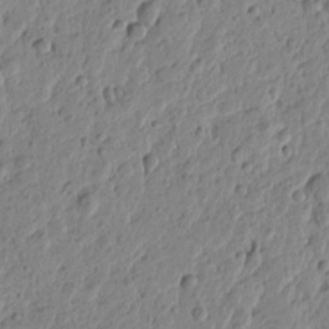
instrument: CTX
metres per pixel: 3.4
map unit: Htu
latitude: -1.0676
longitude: -177.7260
